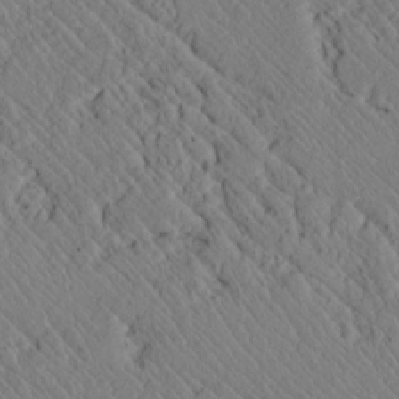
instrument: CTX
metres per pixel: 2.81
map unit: lAvf
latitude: 7.2348
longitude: 159.4265
